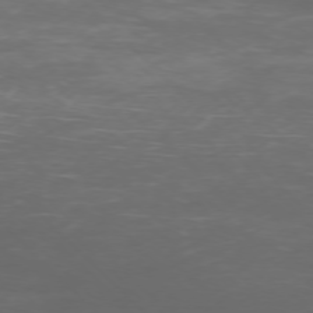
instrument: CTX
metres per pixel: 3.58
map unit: Ap
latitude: -75.8612
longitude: -68.1578
